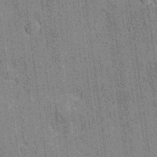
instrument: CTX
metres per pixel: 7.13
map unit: Hto
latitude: 13.8961
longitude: -35.9528
